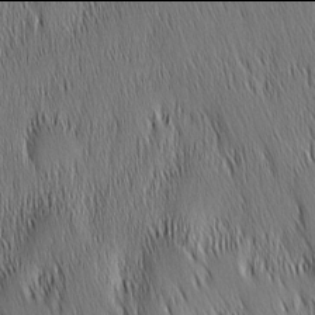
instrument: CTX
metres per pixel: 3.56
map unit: Nhu
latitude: -6.0094
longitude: -150.4412
